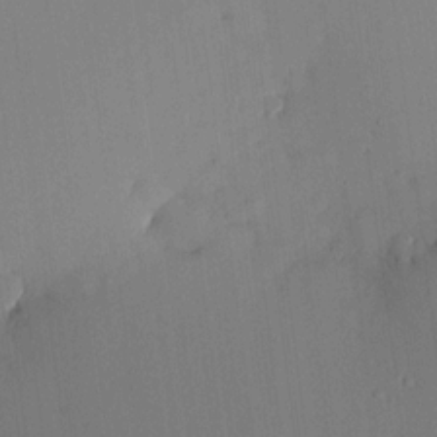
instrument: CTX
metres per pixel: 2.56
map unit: HNhu
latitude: 10.7057
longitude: 15.9556
